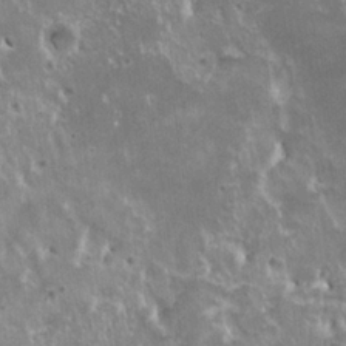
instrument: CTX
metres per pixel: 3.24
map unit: HNhu
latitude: 3.1781
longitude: 6.2361
